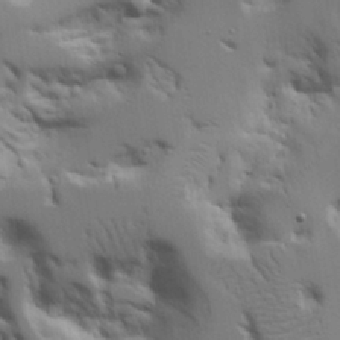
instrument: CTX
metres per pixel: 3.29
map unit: Aa
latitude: 20.9136
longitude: -123.8583
